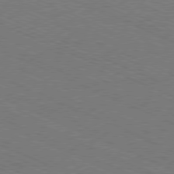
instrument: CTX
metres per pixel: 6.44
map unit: Ap
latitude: -80.9353
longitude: -75.3671
